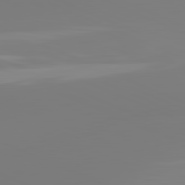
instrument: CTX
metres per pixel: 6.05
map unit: lApd
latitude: 81.6316
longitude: -158.4034
